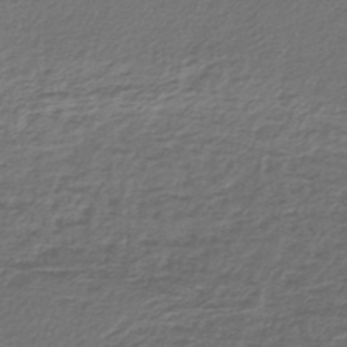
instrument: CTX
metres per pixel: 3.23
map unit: lHb
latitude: -42.8219
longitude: 61.6911
